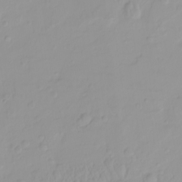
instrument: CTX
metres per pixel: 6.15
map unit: HNhu
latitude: -4.7841
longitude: 14.1984
